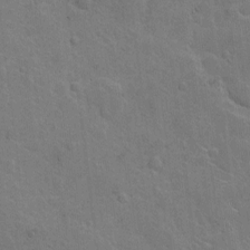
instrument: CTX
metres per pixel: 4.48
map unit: Hto
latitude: 5.4993
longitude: -61.8394
